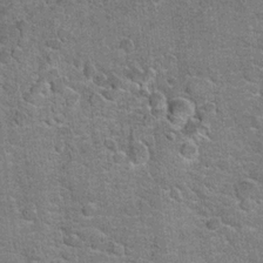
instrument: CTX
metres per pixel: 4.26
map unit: Hto
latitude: 19.9528
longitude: -49.2159
